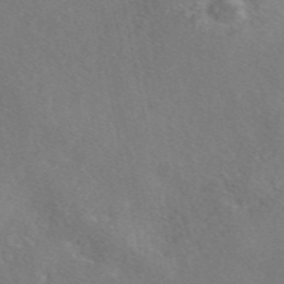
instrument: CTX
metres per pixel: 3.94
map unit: eAb
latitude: 46.7813
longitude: 110.3684
